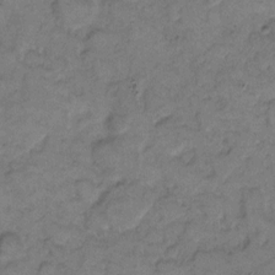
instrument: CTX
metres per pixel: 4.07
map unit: eHh
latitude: 8.8002
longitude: -63.2915
